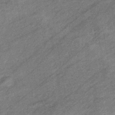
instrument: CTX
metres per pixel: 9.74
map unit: eHb
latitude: -41.4454
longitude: 82.3684
